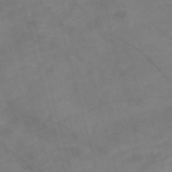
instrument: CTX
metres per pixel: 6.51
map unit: Nve
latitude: -58.7085
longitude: 51.2565
